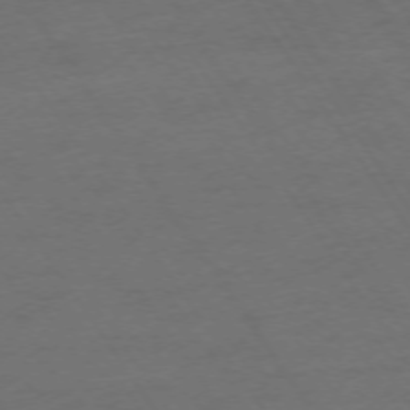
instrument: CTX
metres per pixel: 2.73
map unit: Ap
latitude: -74.2173
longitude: -75.1403
